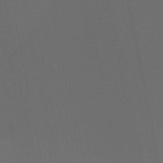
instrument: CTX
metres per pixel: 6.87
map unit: HNb
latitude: -47.9745
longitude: 58.6140
